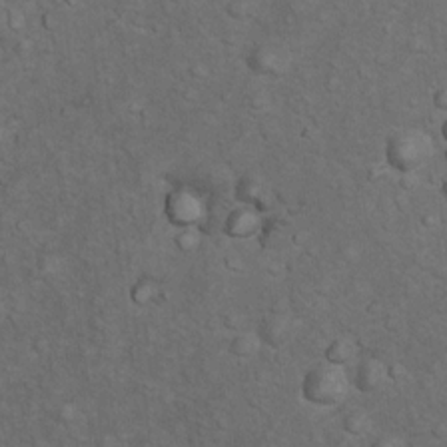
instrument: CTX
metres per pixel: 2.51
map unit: Nhu
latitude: 9.7450
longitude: -23.7072
